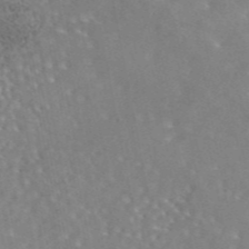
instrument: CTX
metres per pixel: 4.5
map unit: eAb
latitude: 44.9325
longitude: 107.8989
